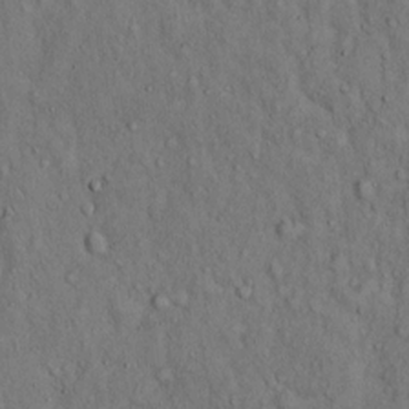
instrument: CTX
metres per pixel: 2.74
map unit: Hto
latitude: 14.3468
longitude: -58.3089
